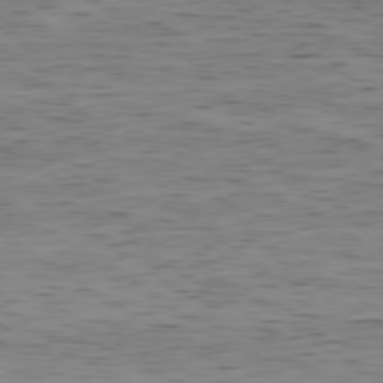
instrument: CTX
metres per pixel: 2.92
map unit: Ap
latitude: -79.6721
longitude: -72.2901
